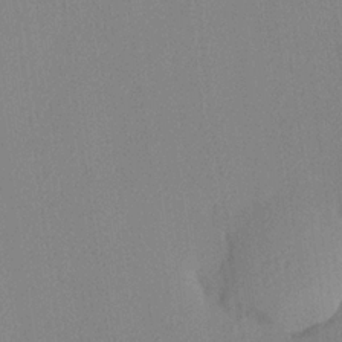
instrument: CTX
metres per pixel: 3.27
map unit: lHvf
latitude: 22.4979
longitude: 140.7652
